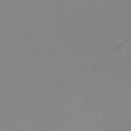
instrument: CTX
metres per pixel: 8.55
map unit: eHh
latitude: -2.9541
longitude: -80.0822
